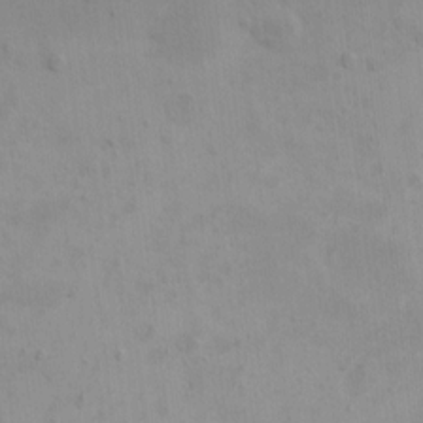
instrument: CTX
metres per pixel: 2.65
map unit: HNhu
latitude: 5.3104
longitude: 7.5021
